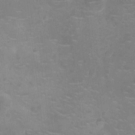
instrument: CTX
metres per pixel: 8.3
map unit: Nhu
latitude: -14.8408
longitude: -24.8757
